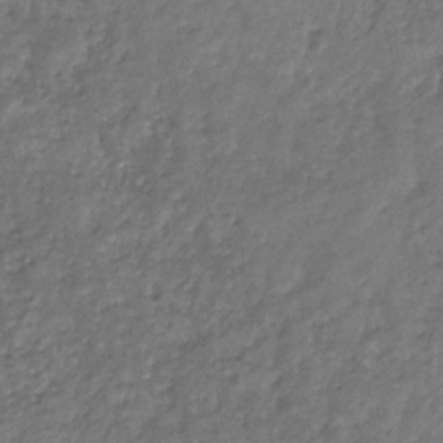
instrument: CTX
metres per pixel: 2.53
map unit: eHb
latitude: -29.7856
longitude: 69.2753
